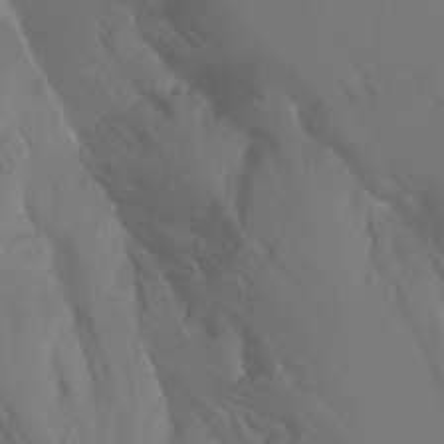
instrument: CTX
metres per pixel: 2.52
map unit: Ht
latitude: -9.1431
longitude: -37.7261
